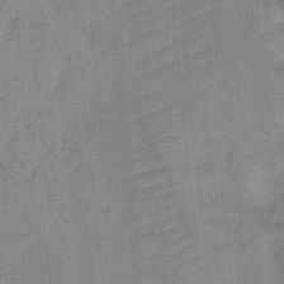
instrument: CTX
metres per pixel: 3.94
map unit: Nhu
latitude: 3.4048
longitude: -17.8016
